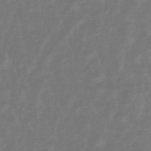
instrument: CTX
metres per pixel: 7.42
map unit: lHb
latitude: -49.4077
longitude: 72.5196
